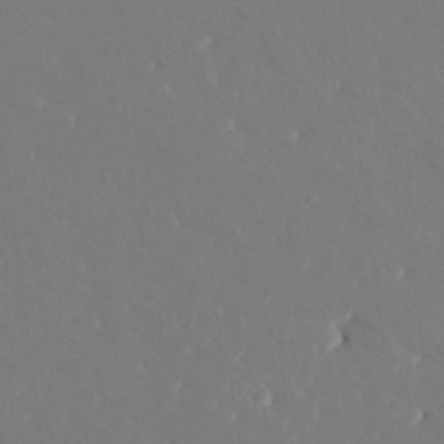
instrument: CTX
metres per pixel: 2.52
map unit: HNhu
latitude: 6.6868
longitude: -6.2711
